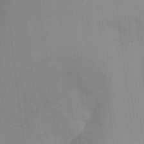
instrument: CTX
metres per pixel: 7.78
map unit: Ht
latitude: 2.7057
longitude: -28.3278
